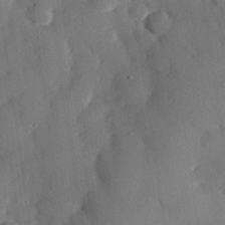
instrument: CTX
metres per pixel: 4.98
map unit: eHh
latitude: 28.5546
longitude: -81.8772
